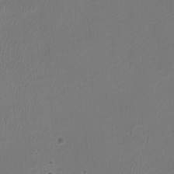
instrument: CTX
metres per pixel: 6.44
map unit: HNhu
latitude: -3.2753
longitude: -3.0836
